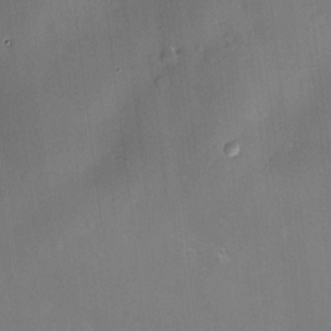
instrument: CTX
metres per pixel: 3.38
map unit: Hve
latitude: -10.2551
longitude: 174.2550
